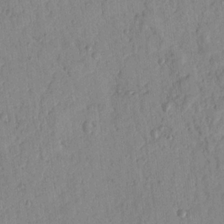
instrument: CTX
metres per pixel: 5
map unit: Nhu
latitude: 17.5182
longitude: -78.2145
